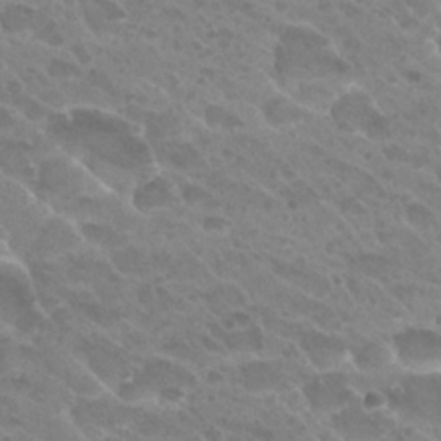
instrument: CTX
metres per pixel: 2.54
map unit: Hto
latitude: 27.1403
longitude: -35.6127
